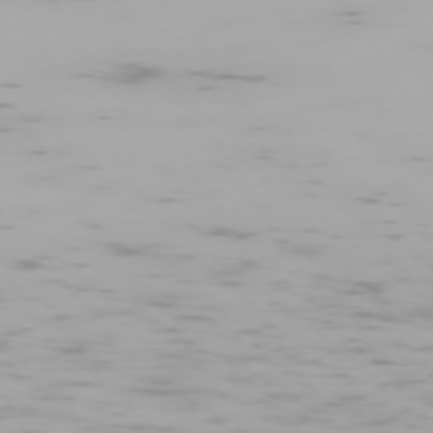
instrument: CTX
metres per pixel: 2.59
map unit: Hpe
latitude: -74.1039
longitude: 5.0864
